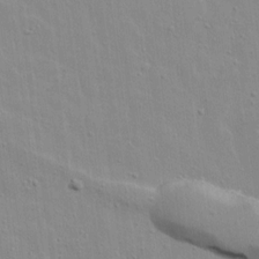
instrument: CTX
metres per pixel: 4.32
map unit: lAvf
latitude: 16.2145
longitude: -128.3278
